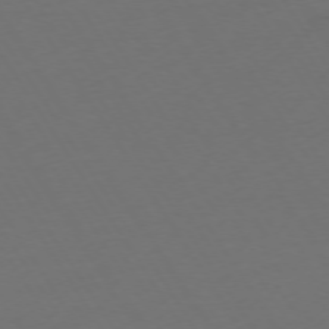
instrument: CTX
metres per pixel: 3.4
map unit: Ap
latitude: -75.2565
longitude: -68.2523
